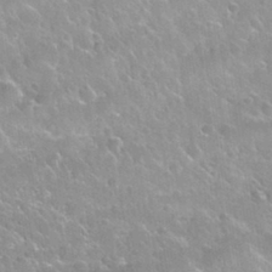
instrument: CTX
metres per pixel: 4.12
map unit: Nhu
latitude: 30.6113
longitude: -53.2726
